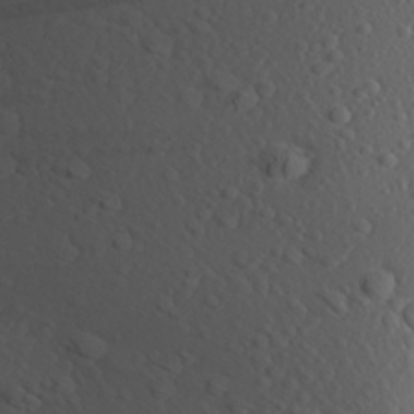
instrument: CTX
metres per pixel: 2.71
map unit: Aa
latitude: 23.4048
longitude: -144.3845
